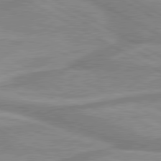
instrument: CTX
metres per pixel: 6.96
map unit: lApd
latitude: 80.3089
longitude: -173.8583
